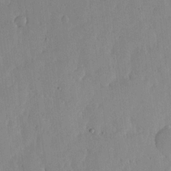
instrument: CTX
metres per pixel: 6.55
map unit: lHvf
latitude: 17.4426
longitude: -115.4615
